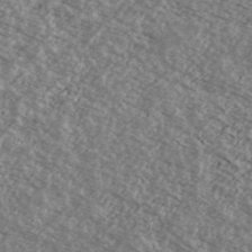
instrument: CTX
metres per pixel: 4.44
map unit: Ave
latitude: 39.0080
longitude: -110.1578
